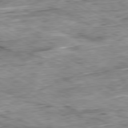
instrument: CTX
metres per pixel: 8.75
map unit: Ap
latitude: -80.7274
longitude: -84.2334
